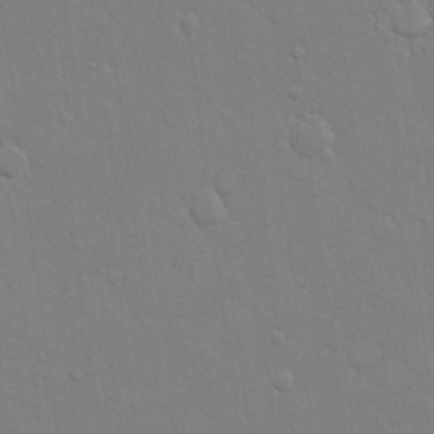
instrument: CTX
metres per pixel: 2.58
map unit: eHh
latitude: 16.7624
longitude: -66.4790
